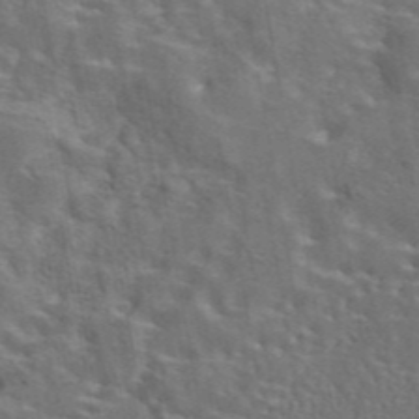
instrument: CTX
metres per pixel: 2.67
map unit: eAb
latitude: 43.6883
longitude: 111.7288
